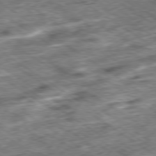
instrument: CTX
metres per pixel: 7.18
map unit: Ap
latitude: -79.5966
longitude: -49.8583
